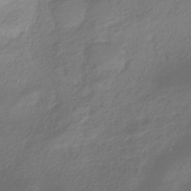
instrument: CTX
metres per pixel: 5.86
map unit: HNhu
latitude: -40.4251
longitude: 94.7841
